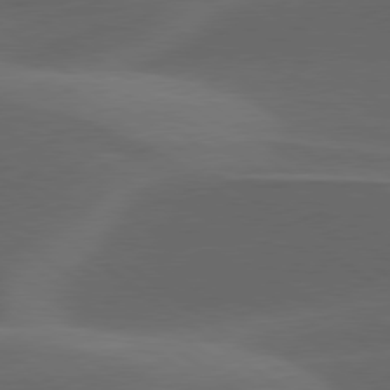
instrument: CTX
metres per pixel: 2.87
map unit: lApd
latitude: 79.1781
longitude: -49.1025
